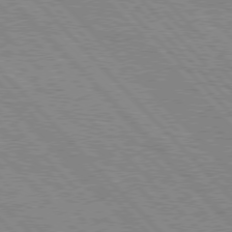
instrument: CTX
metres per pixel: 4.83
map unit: lApd
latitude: 76.6301
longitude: -73.3293
